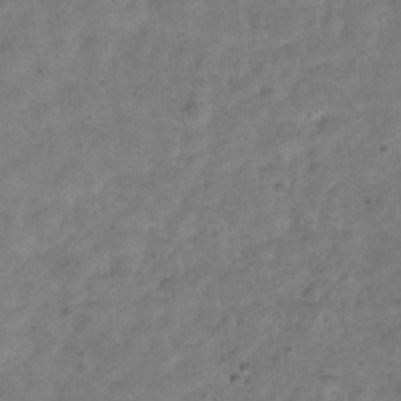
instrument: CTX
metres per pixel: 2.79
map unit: Hve
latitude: -32.8219
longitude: 89.5021
